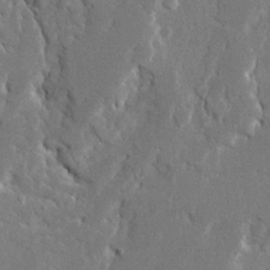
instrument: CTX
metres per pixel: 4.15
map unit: Ave
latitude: 23.1025
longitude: -130.5924
